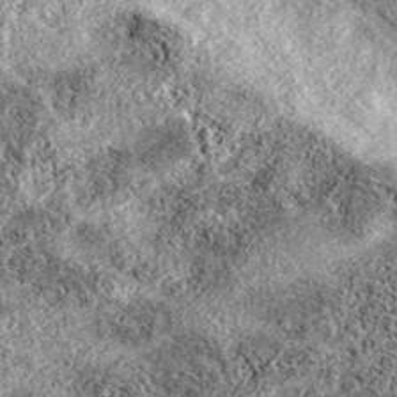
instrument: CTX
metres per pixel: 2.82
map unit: eAb
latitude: 38.0822
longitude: 106.3117
